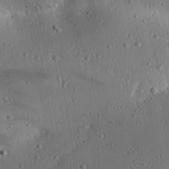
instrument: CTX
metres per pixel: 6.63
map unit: Aa
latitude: 31.3860
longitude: -134.2522
